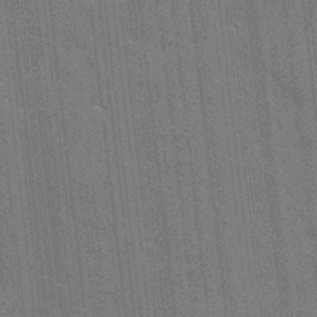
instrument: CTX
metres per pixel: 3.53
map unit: eHh
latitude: 5.8205
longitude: -74.6491
